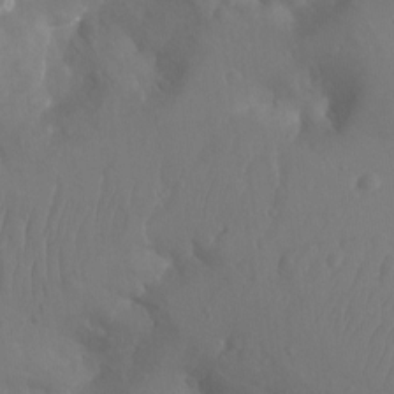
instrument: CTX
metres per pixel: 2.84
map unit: Aa
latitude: -12.9353
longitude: -67.4615
